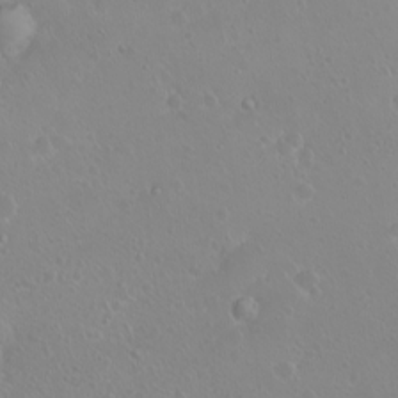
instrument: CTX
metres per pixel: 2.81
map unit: eHh
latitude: 1.8394
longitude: -55.2726
